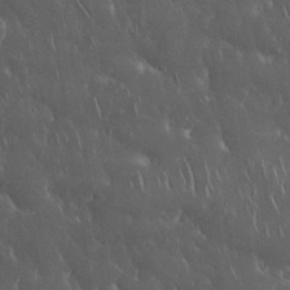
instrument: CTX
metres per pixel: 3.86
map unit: Nhu
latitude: 28.5923
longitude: -67.5182
